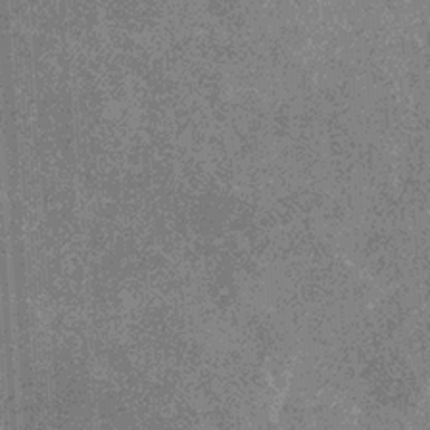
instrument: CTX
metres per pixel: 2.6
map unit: eHb
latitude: -31.5966
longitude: 69.4832
